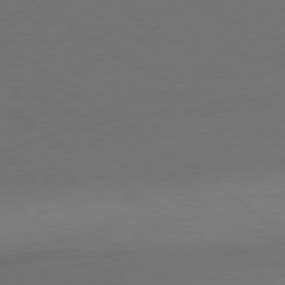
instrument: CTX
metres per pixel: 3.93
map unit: Ap
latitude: -79.5021
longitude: -53.9528
